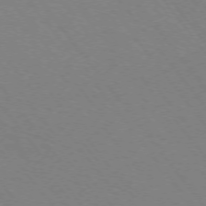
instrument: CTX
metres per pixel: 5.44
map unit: Ap
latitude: -75.4644
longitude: -70.0633
